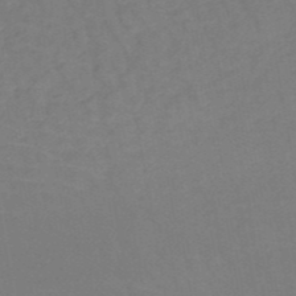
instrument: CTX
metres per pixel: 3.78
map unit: HNb
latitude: -50.6896
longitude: -53.1403
